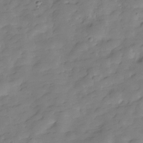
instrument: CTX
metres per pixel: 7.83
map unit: Hve
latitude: -29.2754
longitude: 91.4455
